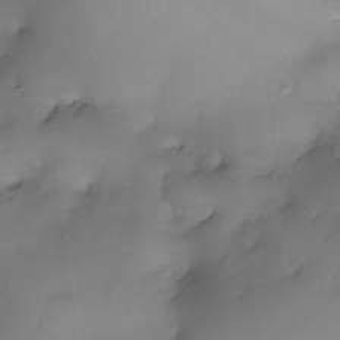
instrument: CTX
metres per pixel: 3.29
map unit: eHh
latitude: -23.3510
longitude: 15.4077
